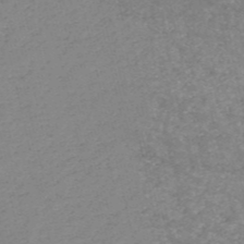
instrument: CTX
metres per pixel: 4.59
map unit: HNb
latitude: -54.0850
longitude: -38.8191
